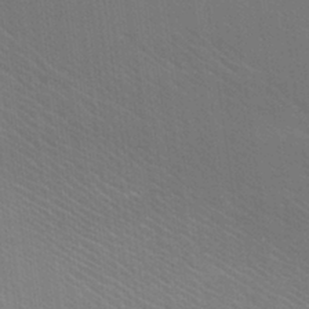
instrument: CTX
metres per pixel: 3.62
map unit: lAa
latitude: -8.0661
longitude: -124.4412
